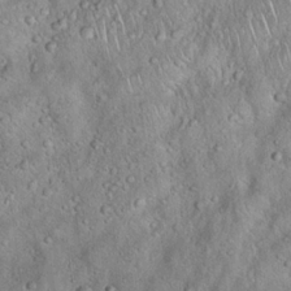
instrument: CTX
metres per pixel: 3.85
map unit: Hto
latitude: 18.1766
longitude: -52.5735
